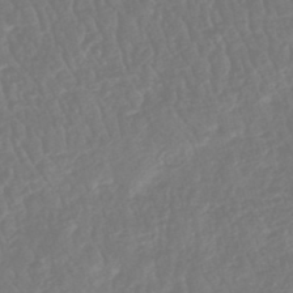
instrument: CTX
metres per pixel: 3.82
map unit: HNhu
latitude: -48.6330
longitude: 102.1228
